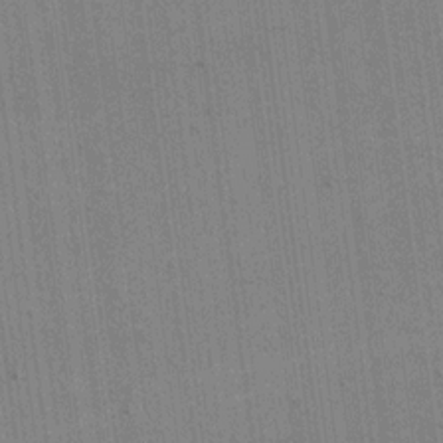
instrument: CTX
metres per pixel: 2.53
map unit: eHh
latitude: 15.8584
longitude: -69.1025
